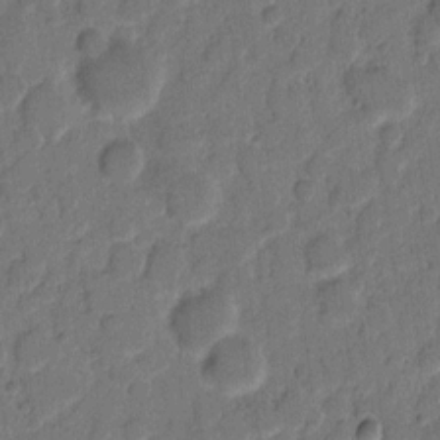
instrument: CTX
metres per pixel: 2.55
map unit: eHh
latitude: 9.1970
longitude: -65.1592
